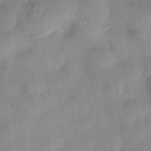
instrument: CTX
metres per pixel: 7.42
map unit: HNhu
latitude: 0.6490
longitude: -4.6301
